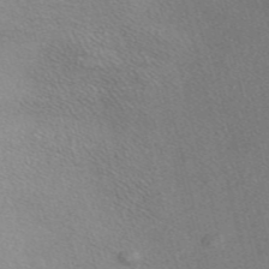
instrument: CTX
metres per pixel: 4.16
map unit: Nve
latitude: -56.7652
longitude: 60.3873
